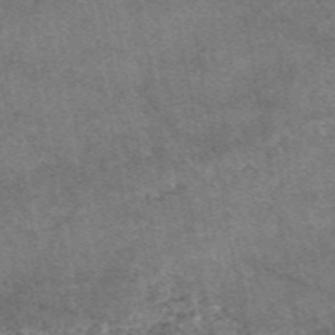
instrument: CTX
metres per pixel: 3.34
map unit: eAb
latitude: 48.5168
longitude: 122.2929
